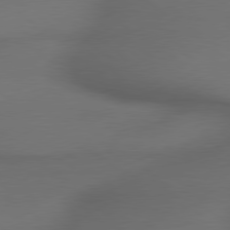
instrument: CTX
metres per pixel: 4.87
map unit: lApd
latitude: 79.4049
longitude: -172.8380
